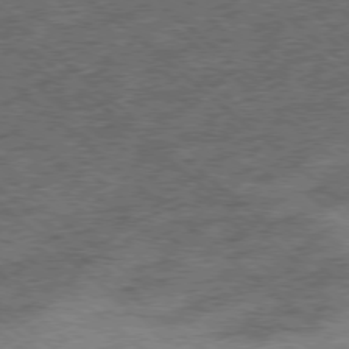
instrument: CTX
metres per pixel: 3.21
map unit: Ap
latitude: -78.4251
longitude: -48.8191
